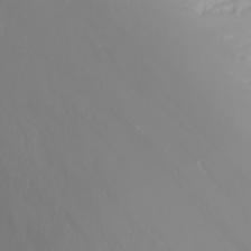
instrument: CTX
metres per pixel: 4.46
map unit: Nhu
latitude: -7.0108
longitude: -90.7057
